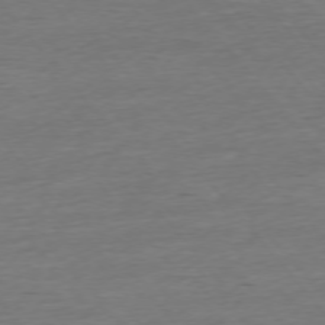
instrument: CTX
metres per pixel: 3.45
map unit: Ap
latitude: -75.5399
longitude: -93.4237
